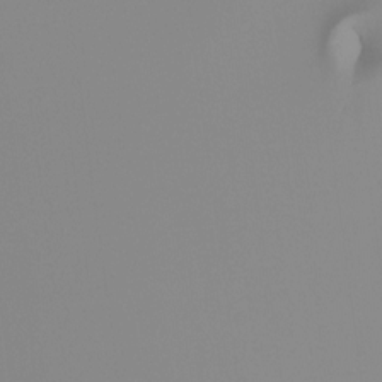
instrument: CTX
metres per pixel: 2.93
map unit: Ht
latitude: -13.1998
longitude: -49.9717
